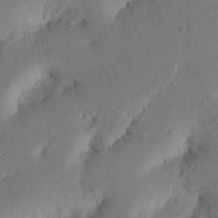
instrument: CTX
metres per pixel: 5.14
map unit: Nhu
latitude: 16.5168
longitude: -75.3104
